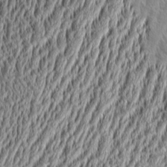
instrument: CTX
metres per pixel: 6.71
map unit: Aa
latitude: 9.0081
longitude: -130.4034
